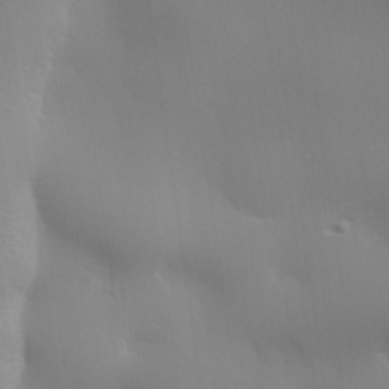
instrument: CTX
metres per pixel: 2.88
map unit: lAvf
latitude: 28.8758
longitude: -109.4993
